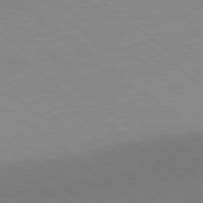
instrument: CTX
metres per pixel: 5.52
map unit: Hpe
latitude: 78.8002
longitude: -150.7435
